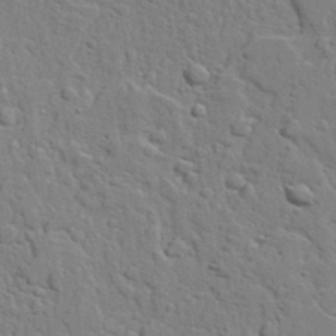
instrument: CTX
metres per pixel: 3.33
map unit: lAvf
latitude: 22.7057
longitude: -110.3845
